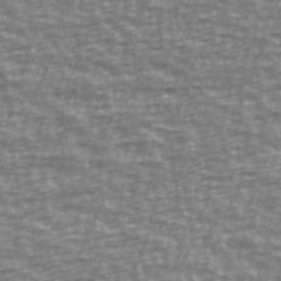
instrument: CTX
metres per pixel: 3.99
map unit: Ave
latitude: 40.0633
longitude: -113.6127
